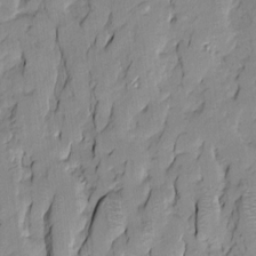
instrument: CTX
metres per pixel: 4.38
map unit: Htu
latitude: -9.7289
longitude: 176.4062
